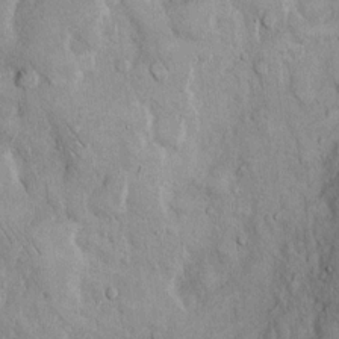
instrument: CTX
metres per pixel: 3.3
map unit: Hto
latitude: 12.6680
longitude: -57.9906
